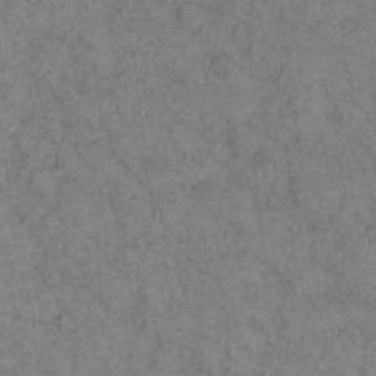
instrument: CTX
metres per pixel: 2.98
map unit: eHh
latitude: 13.5182
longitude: -63.8395
